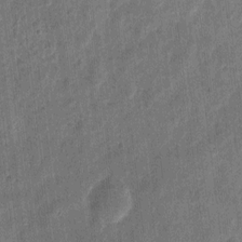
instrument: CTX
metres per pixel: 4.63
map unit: eHh
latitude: 7.7072
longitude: -73.0837
